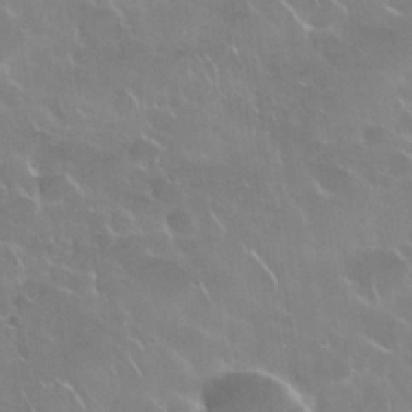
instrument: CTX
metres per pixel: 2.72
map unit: Nhu
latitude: 28.3278
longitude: -61.2348
